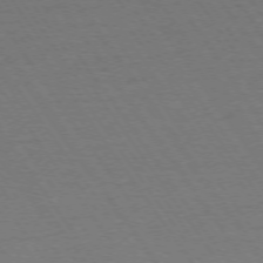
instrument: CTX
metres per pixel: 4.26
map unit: Ap
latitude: -74.4062
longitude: -78.0633
